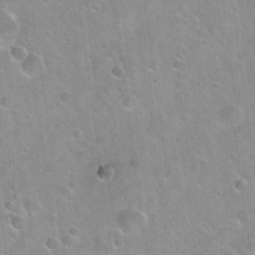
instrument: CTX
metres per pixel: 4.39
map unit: Hto
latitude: 21.4805
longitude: -53.5938
